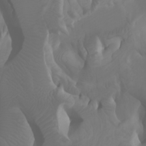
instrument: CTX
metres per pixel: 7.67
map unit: Htu
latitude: -0.9164
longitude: -76.2522
